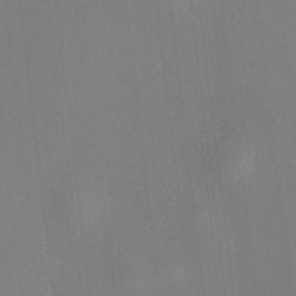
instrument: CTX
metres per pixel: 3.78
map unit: HNhu
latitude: 7.9339
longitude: 14.6141
